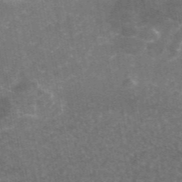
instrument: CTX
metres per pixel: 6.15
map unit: eAb
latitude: 45.9339
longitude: 119.7478
